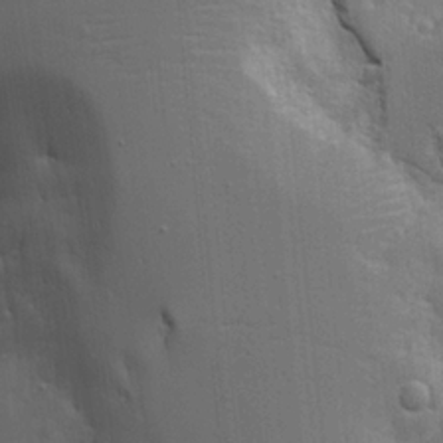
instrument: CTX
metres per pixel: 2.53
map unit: Aa
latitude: 18.7435
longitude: -125.3481
